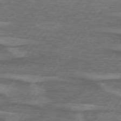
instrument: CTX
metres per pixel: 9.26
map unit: lApd
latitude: 75.0836
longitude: -79.1592
